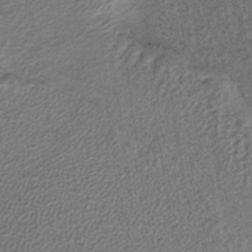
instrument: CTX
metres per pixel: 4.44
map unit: lHb
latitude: -38.6897
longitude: 62.2928
